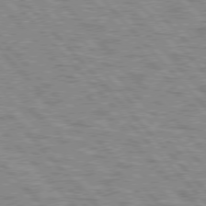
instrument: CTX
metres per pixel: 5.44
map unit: lApd
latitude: 77.1214
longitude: -71.7827
